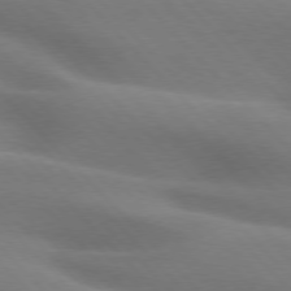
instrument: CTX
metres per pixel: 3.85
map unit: lApd
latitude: 75.9528
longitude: -61.4615
